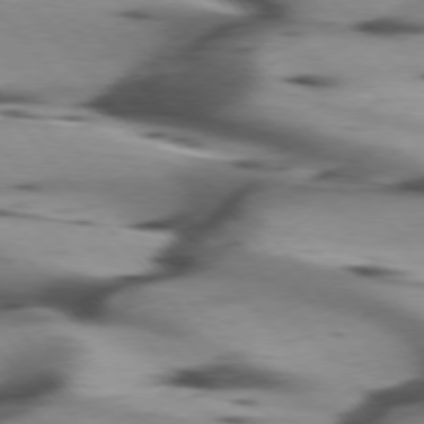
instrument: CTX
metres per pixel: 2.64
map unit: lApd
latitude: 75.5371
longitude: -64.2145
